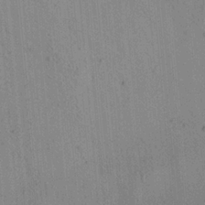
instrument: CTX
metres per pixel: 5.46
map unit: Aa
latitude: 22.1200
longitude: -144.2522
